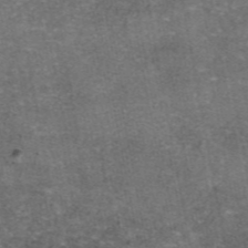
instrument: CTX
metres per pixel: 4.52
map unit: eAb
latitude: 46.7813
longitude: 104.0094
